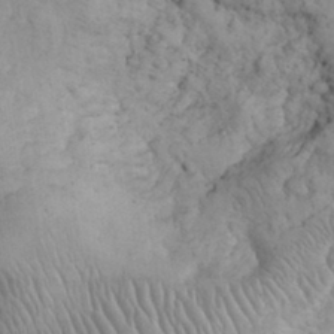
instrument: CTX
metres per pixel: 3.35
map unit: eHh
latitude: 32.0822
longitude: -64.9136
